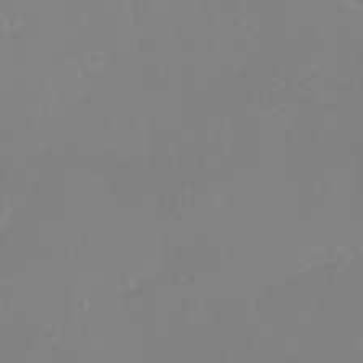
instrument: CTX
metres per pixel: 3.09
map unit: eHh
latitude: -10.9164
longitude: -64.7057
